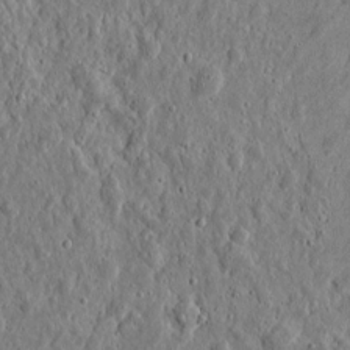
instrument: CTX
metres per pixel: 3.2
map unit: eHh
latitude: 10.6869
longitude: -73.5372
